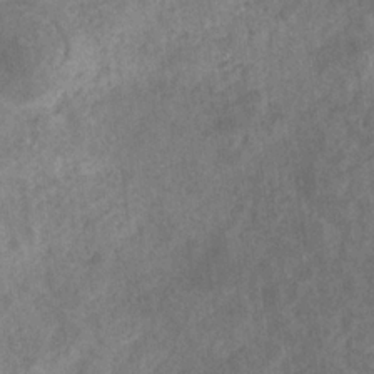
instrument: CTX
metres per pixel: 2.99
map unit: eHb
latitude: -31.1809
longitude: 71.2754
